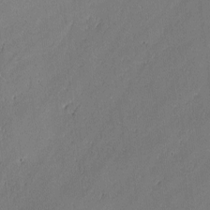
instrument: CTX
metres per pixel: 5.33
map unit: lAvf
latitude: -1.8612
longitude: -106.7813
